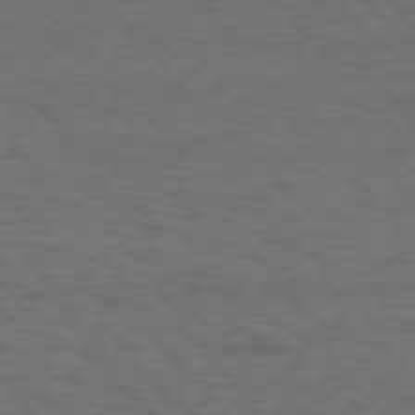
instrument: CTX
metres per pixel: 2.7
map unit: Hpe
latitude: 74.5168
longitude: -152.6680
